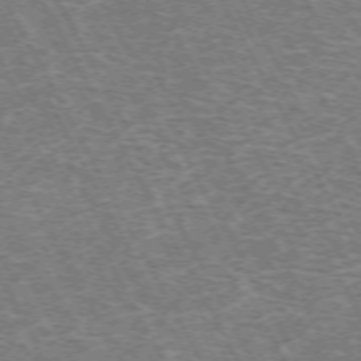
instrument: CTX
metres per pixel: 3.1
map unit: Hpe
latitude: -72.3306
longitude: 11.9367
